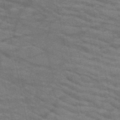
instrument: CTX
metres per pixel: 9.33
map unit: HNb
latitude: -53.1242
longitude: -44.0255
